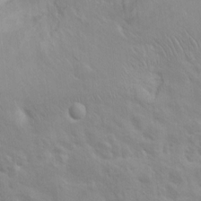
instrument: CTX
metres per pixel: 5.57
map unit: Hto
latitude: 8.1011
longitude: -31.2537
